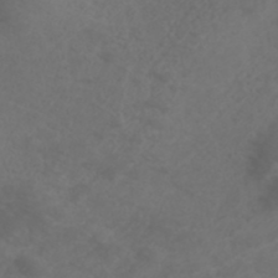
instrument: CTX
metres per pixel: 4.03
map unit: ANa
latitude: 38.7624
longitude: 23.8423
